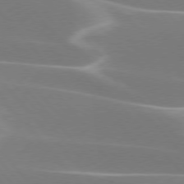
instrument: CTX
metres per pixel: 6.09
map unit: lApd
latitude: 75.9717
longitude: -63.8584
